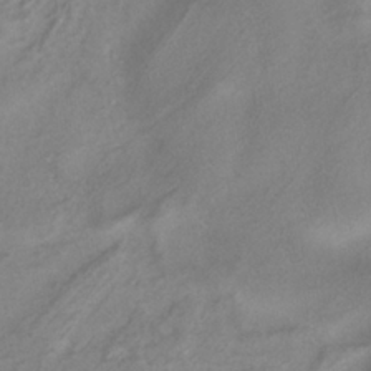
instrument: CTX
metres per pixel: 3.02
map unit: ANa
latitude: -37.1620
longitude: 94.5762
